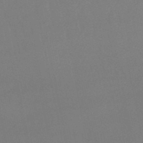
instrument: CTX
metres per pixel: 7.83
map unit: eHb
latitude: -50.5196
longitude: 77.1809
